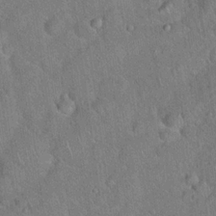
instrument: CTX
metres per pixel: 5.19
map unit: Hto
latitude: 18.7057
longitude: -52.8191
